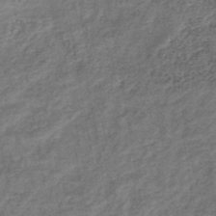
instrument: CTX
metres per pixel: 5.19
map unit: eHb
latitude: -39.4832
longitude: 76.4251
